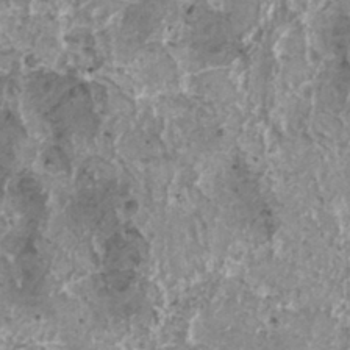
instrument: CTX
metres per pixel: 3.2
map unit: HNhu
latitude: 1.3670
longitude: 6.0850
